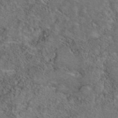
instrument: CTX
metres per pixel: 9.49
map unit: eAb
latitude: 43.5371
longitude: 103.8422
